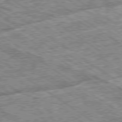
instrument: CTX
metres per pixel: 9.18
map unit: Ap
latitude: -79.8989
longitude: -75.9906
